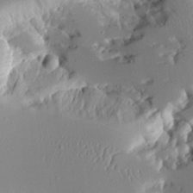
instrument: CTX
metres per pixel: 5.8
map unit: Aa
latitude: 11.0459
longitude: -126.4979
